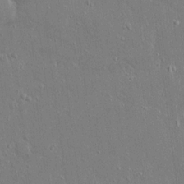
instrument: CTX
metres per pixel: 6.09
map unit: Ave
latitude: 17.3482
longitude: -140.7246
